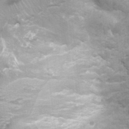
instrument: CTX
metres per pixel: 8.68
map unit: Nhu
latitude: 0.3089
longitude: -17.7638
